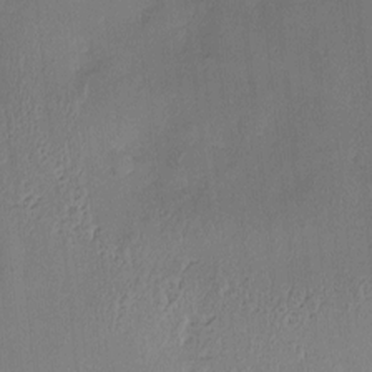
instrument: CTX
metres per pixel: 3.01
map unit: Hve
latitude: -9.6722
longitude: 175.4076
